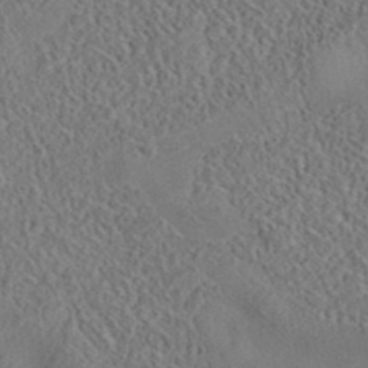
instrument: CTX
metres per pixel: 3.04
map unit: eAb
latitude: 35.7638
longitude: 111.1431
